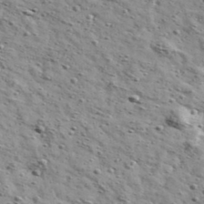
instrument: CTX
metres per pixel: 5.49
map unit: Ave
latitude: 41.7260
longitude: -108.9513
